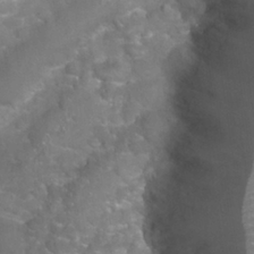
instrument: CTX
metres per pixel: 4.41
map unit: Nhu
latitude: 26.9892
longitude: -61.0647
